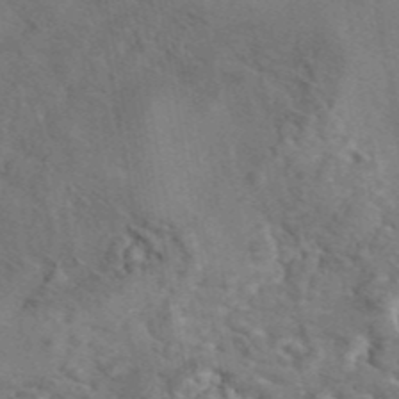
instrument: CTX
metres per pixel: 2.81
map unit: eAb
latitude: 43.2348
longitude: 110.6707
